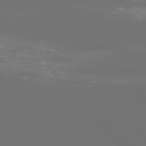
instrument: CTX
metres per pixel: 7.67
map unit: Ap
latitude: -75.6344
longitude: -75.4804
